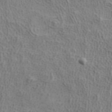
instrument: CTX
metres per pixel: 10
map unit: ANa
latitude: 35.7638
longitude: 13.1431
